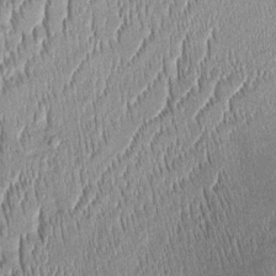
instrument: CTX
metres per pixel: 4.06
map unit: Htu
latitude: -1.3321
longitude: 150.0661
